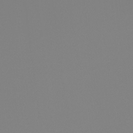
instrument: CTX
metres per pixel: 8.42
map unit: Htu
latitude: -13.2565
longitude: -49.4993
